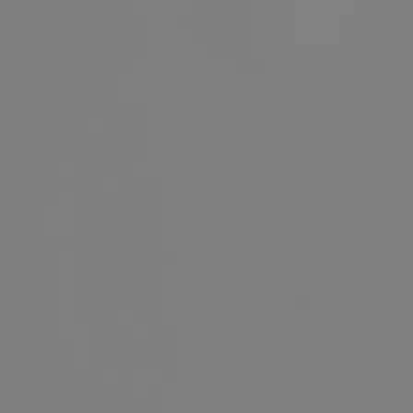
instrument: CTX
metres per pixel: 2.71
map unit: eHh
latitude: -5.4076
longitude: -87.0458
